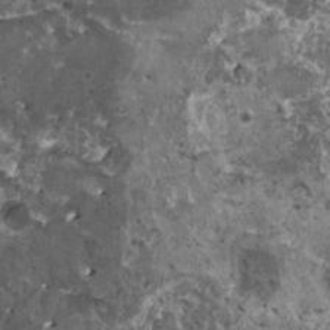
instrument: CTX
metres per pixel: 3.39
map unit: HNhu
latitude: 3.1403
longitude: 5.5588
